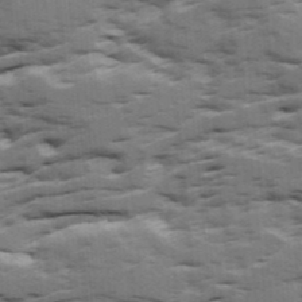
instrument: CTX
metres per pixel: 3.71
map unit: Ave
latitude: 18.3845
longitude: -129.8016
